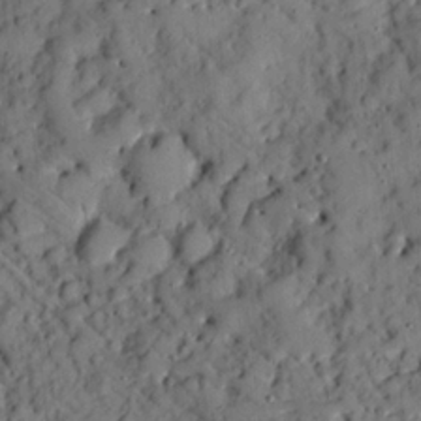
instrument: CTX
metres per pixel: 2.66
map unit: Ave
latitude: 9.9339
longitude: -101.7639
